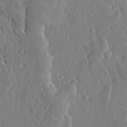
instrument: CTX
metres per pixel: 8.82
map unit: Ave
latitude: 12.8947
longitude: -136.5357
